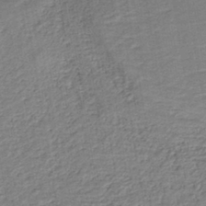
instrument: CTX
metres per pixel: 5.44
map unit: HNb
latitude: -41.0108
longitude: 50.7463
